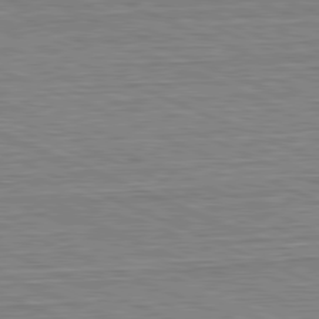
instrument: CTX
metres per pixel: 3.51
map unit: Hpe
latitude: -81.8045
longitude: 11.6722
